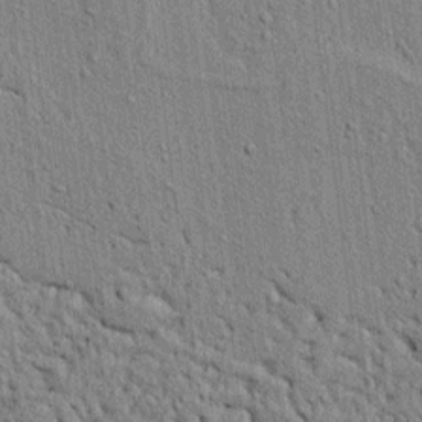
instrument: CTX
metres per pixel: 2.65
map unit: lAvf
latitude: 6.9325
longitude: 166.9353
